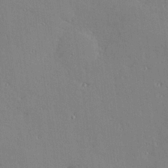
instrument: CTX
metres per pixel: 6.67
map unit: Hve
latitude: 26.9514
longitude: -91.8016
